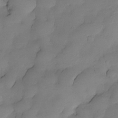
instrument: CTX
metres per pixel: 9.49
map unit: Nhe
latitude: -30.3873
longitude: -139.4426
